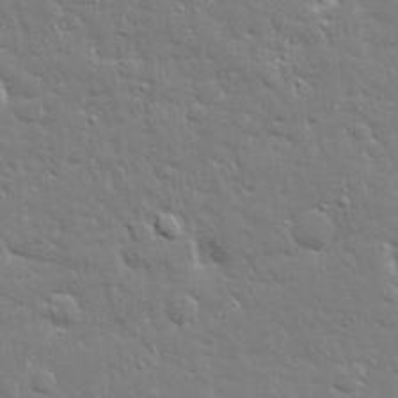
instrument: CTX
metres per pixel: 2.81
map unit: Ave
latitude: 17.7072
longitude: -141.5938
